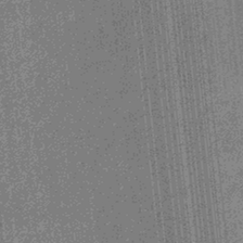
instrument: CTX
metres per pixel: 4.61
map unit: eHb
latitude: -31.1620
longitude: 73.7100
